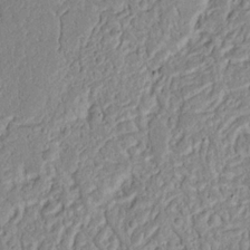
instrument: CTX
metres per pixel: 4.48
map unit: Nhu
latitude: 17.4615
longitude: -74.3467
